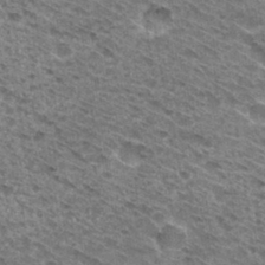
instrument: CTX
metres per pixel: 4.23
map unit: Hto
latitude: 31.4238
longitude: -46.7436
